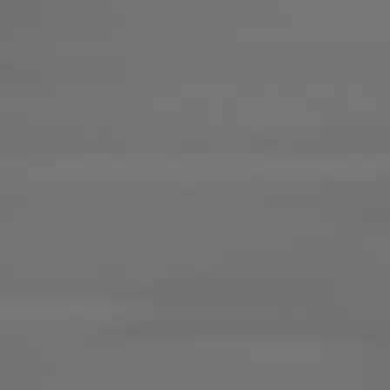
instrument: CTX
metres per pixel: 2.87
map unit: lApd
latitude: 79.4049
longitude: -137.7261
